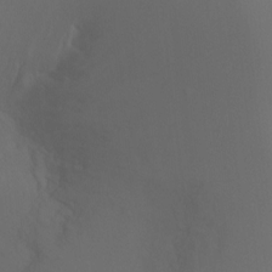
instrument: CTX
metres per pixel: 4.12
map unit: Ht
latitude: -8.7085
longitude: -32.5168
